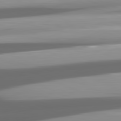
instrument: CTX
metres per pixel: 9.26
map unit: lApd
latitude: 81.6316
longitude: -147.1970
